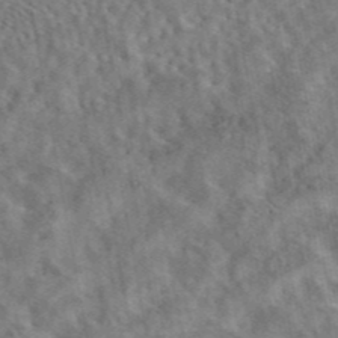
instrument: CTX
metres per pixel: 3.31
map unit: eAb
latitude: 43.2537
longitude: 109.0675
